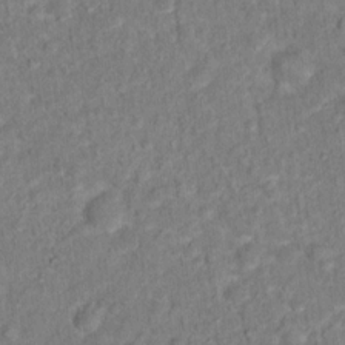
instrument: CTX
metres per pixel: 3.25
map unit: Hto
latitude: 13.8583
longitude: -37.6883
